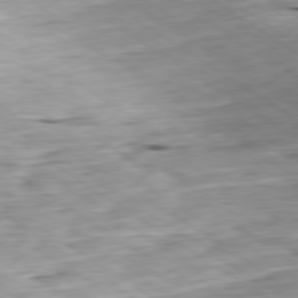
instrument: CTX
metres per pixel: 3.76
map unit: Ap
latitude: -79.7855
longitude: -89.6694
